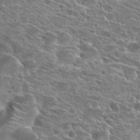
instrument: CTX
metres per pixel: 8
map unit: Hto
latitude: 23.0080
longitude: -40.8569
